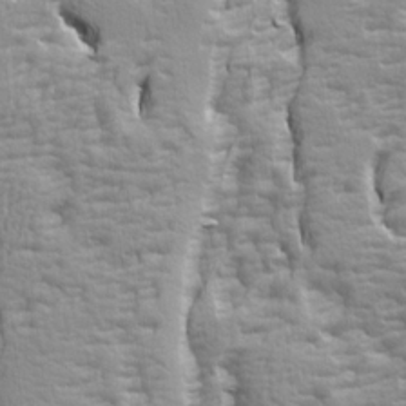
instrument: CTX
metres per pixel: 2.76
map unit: Ave
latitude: 14.6680
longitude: -131.2915
